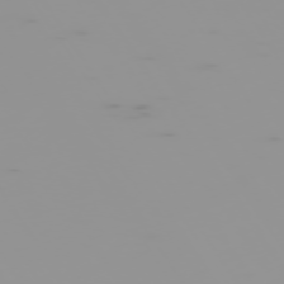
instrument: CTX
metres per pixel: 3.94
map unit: Hpe
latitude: -74.7841
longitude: 6.5762
